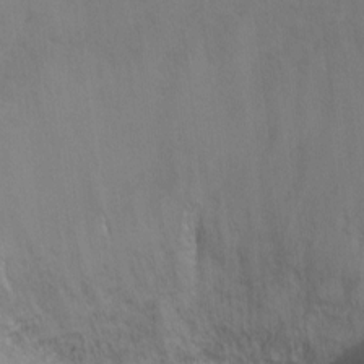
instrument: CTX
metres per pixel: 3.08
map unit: Ht
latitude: 0.1577
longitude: -38.5168
